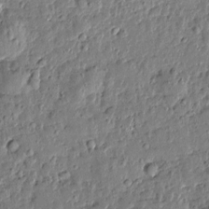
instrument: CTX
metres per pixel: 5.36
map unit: Htu
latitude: 0.9324
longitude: -178.4412
